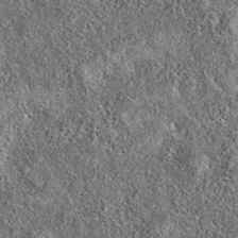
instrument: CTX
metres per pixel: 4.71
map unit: eAb
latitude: 36.5923
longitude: 106.6896
